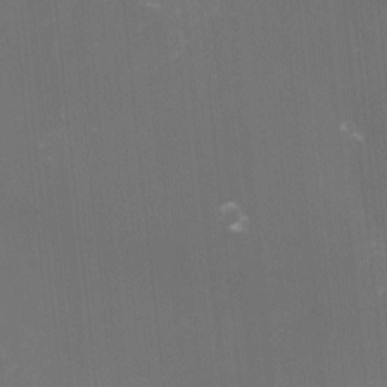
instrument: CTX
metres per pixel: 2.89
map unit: lHvf
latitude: -13.8045
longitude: -100.8569
